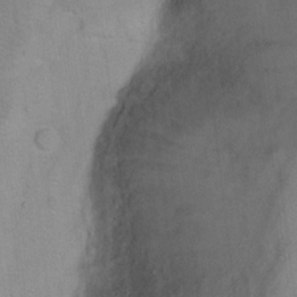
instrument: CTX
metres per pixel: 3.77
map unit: Hto
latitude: 16.6113
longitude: -38.9703
